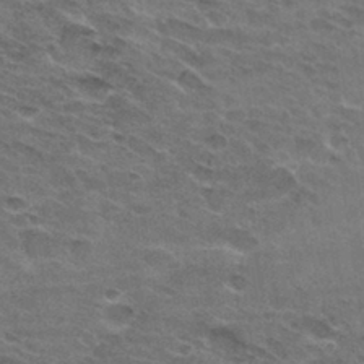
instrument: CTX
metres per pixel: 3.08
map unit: Hto
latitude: 32.0444
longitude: -44.7813
